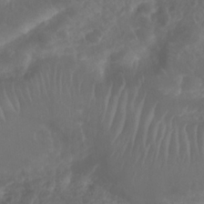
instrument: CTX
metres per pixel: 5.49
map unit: Nhu
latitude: 26.1767
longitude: -63.0081
